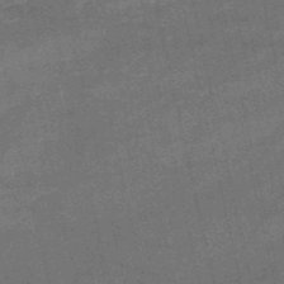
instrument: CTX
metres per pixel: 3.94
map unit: HNb
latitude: -52.4440
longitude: -40.6490
